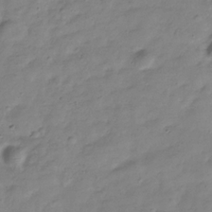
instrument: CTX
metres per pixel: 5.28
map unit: Hve
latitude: -32.4818
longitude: 91.1243
